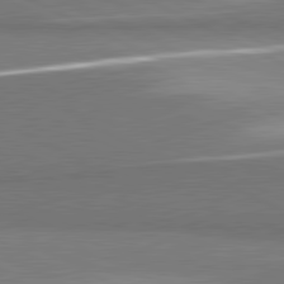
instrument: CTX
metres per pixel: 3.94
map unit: lApd
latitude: 81.4804
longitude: 157.8800
